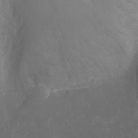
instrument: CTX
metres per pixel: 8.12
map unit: Nhu
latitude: -6.8030
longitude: -76.2144
